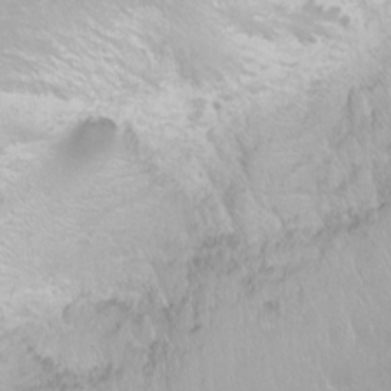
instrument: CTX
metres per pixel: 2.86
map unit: Nhu
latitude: -8.5385
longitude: -73.4426
